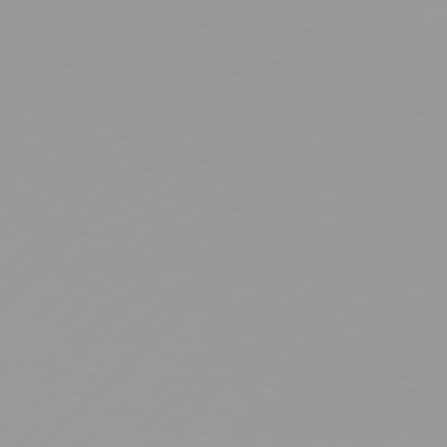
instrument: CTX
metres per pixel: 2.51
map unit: Hpe
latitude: 77.4804
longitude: -138.9514
